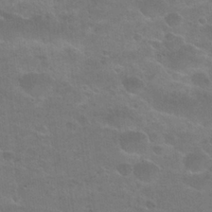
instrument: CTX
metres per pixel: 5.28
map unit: Nhu
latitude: 25.5938
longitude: -50.3467
